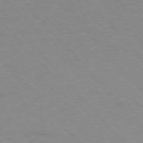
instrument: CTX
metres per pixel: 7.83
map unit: Ap
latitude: -77.0109
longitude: -88.4790
